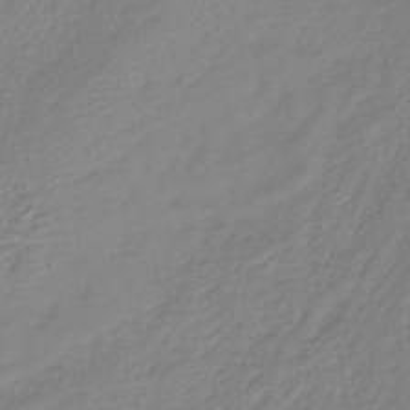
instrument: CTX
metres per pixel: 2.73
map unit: lHb
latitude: -41.4076
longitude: 67.4832
